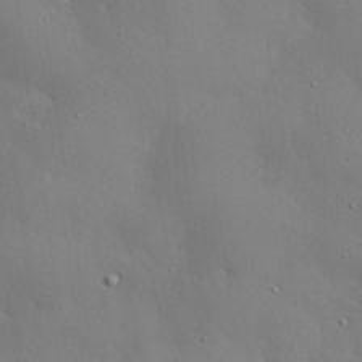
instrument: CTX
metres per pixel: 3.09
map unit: eHh
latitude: 29.5749
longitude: -82.5923
